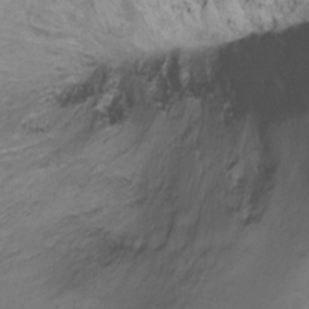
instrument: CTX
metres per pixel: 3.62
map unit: Ht
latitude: -16.9164
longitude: -48.8002
